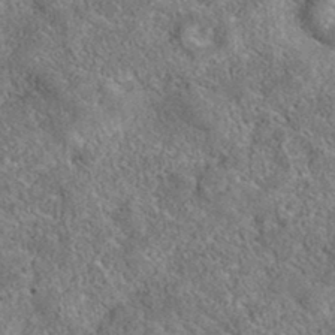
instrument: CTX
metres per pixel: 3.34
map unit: eAb
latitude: 35.8772
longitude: 115.8611
